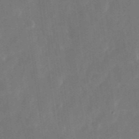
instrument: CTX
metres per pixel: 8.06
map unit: Nhu
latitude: -28.8597
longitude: -69.7828
